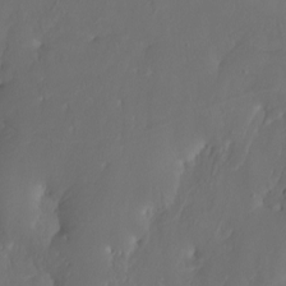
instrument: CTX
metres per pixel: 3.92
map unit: Nhu
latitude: -7.2943
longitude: -70.8191
